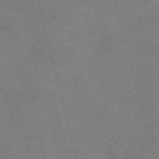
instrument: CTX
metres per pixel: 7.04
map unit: Nve
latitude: -57.8233
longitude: 55.1242
